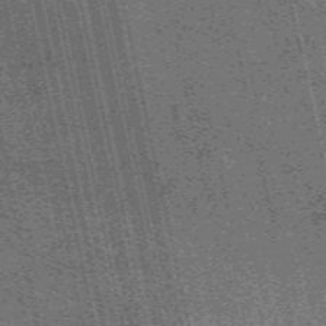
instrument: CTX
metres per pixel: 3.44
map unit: eAb
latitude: 51.1025
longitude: 110.4629
